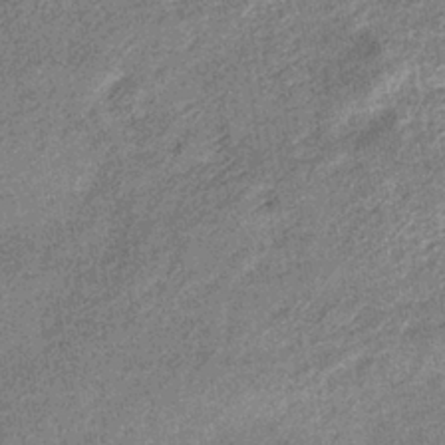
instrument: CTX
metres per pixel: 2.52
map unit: lHb
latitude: -38.8219
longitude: 67.6344
